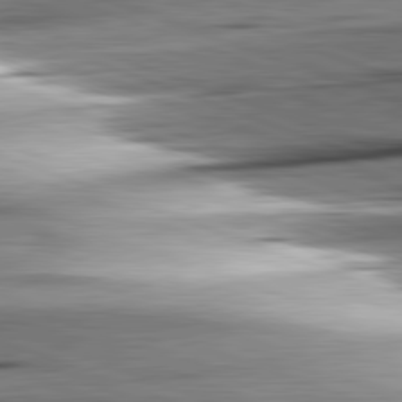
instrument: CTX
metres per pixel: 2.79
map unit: lApd
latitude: 81.7261
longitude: -151.4048
